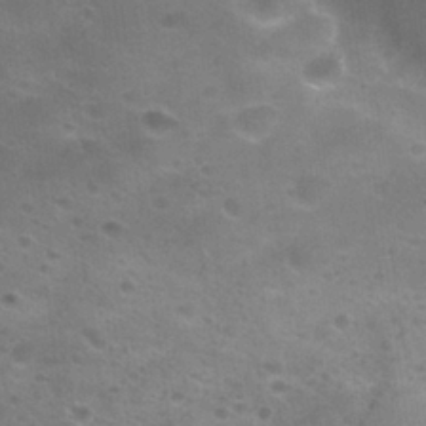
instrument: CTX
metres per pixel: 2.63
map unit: Nhu
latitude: 27.0459
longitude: -55.7261
